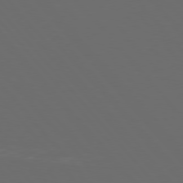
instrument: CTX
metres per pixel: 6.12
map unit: Hpe
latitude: 76.5923
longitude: -168.3279
